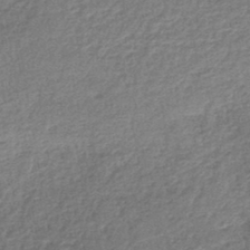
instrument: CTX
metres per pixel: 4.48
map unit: lHb
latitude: -44.3117
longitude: 70.7085
